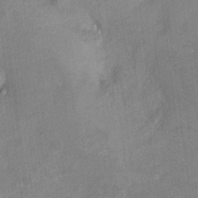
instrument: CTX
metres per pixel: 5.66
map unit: Ht
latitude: 5.1214
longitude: -36.7058
